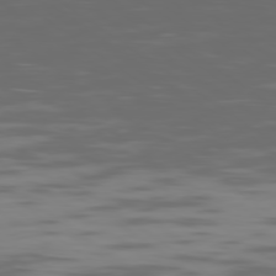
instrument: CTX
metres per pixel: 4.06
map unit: Ap
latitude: -79.3698
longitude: -103.5371
